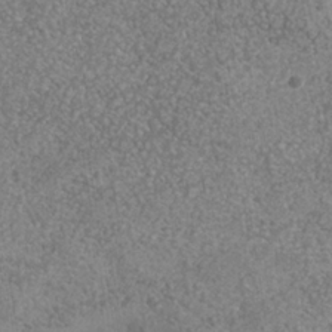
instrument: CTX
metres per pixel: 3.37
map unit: Nhe
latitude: -36.0661
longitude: -130.0633
